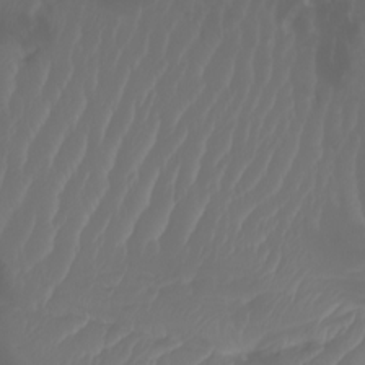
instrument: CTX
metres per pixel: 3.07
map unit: Htu
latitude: -6.3306
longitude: -69.9717
